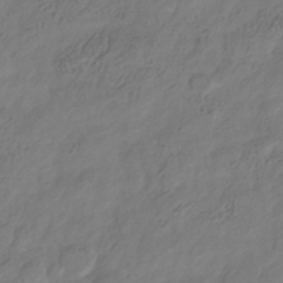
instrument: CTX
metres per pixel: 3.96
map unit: Hve
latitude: -35.0864
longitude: 88.1983
